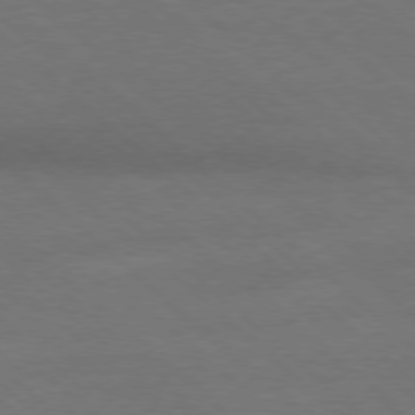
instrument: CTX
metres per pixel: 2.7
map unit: Ap
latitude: -78.5195
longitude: -86.3089
